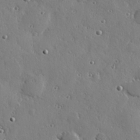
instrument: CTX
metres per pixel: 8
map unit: Hve
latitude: 26.8947
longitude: -92.4979
